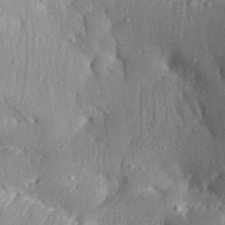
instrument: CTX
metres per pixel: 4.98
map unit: Aa
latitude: 31.0459
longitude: -133.1025
